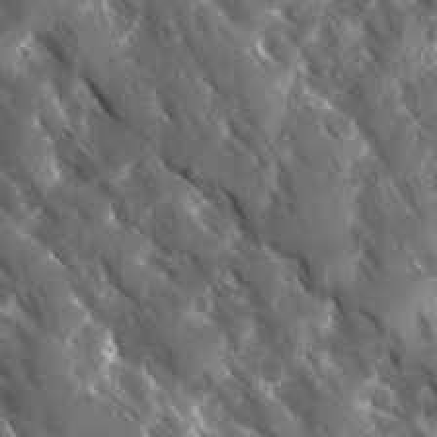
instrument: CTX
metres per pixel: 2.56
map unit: Ave
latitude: -10.9353
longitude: -118.9513
